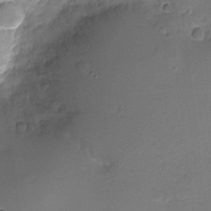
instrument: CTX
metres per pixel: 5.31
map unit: Ht
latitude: -7.0675
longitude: -21.1214
